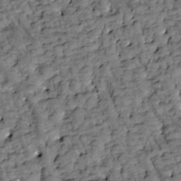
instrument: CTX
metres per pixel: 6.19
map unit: Htu
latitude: -3.2186
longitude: 173.8422
